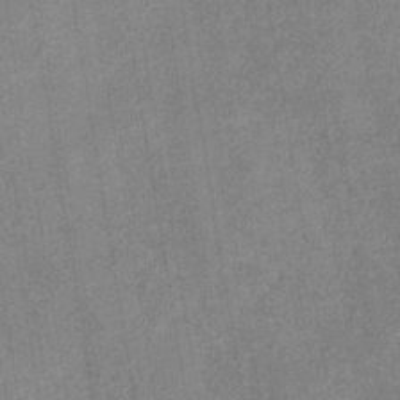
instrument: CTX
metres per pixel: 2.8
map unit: lHb
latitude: -36.7463
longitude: 73.8989
